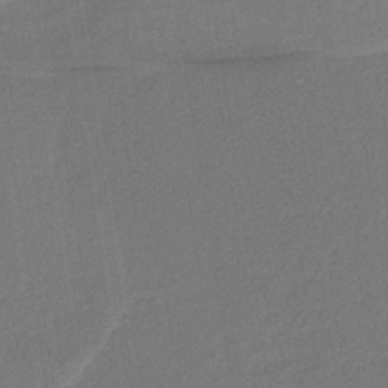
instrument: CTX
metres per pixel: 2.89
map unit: lHb
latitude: -39.4455
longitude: 54.8975
